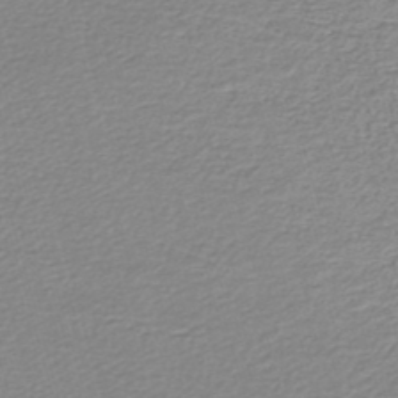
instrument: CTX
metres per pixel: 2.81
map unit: lHb
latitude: -42.6707
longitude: 72.8408
